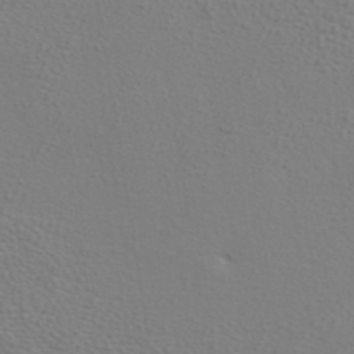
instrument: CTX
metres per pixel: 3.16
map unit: ANa
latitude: 39.9717
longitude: 20.5951
